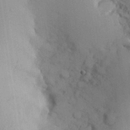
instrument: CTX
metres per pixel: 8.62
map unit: eHh
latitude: 26.2712
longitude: -68.6113
